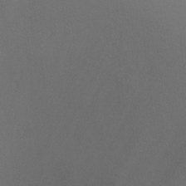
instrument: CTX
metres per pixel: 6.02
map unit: Ht
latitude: -8.6329
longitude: -28.6868
